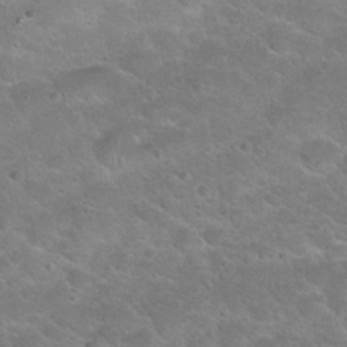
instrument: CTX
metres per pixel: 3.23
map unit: Hto
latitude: 24.4601
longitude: -49.9150
